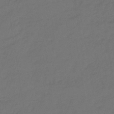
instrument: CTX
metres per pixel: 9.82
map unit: lHb
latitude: -43.4265
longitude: 74.7652
